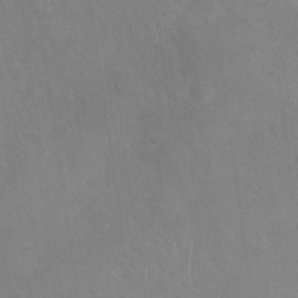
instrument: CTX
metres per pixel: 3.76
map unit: Nhu
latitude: -29.9745
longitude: -61.9528
